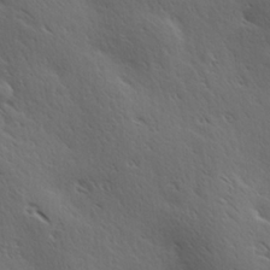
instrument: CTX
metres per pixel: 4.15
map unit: Hve
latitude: 23.8205
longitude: -96.8191
